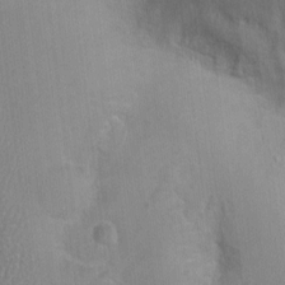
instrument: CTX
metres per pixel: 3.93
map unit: Nhu
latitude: 0.6868
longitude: -16.7246
